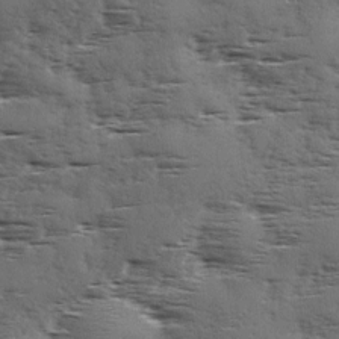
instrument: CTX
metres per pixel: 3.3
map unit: Ave
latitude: 1.6694
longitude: -111.0837
